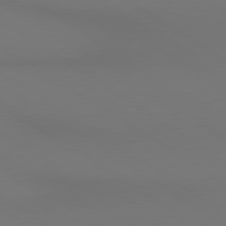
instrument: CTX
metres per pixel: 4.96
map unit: lApd
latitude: 80.6490
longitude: 152.1039
